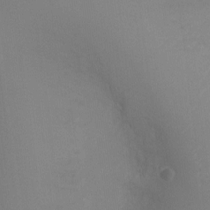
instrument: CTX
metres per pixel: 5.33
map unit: Ht
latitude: -5.3320
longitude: -25.7638
